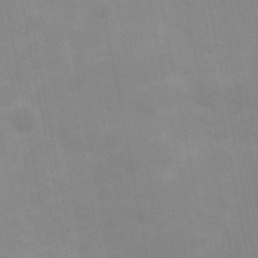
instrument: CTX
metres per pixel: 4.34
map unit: Hve
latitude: 31.1781
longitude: 150.1039
